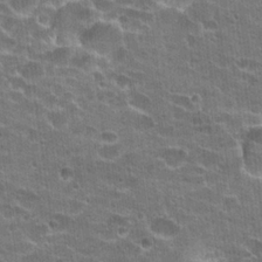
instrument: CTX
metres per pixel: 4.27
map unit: Hto
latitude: 22.2711
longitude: -42.9136
